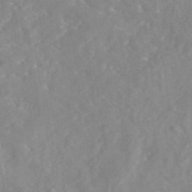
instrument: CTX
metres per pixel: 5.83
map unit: eAb
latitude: 45.7449
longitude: 127.0486
